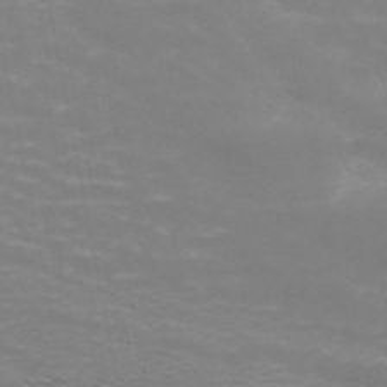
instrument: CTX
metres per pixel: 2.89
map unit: ANa
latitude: 45.0269
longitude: 29.0675
